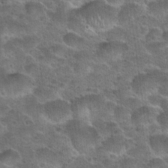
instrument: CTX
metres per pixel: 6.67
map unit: Hto
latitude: 23.7261
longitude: -49.4048
